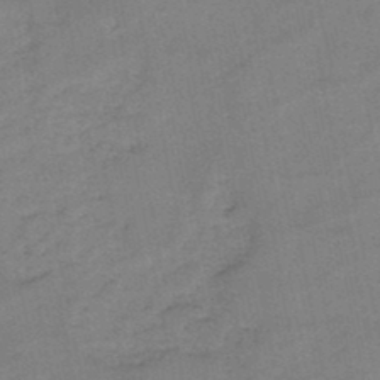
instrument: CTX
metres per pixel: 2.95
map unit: HNb
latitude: -46.1983
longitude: -36.2523
